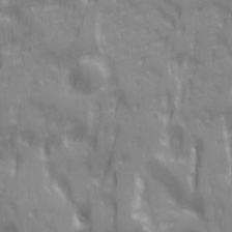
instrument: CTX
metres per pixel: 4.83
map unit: Ave
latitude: 20.4601
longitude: -132.6302
